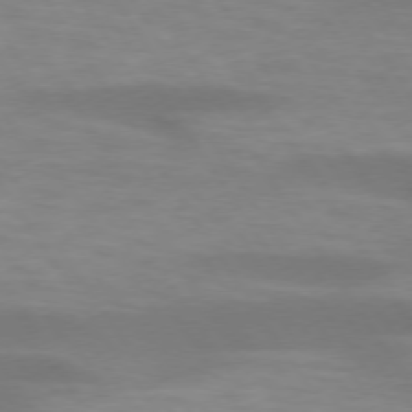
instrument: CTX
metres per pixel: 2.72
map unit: lApd
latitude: 73.8962
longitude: -53.8772
